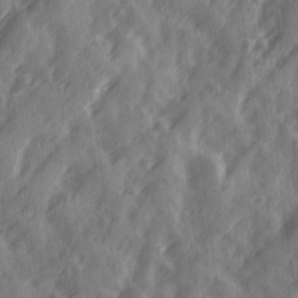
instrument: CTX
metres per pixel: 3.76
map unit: Ave
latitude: 19.4048
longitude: -131.8773
